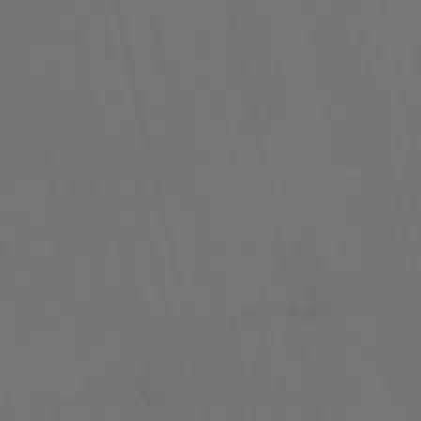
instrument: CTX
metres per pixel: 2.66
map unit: Nve
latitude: -59.6721
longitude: 61.0864
